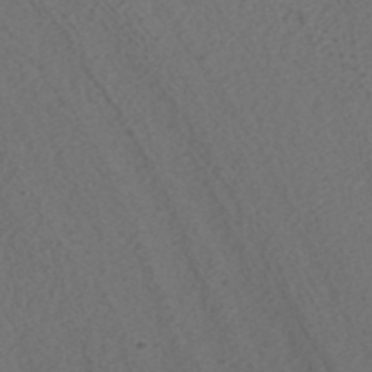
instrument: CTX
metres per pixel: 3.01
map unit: ANa
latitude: 41.5938
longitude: 27.6343
